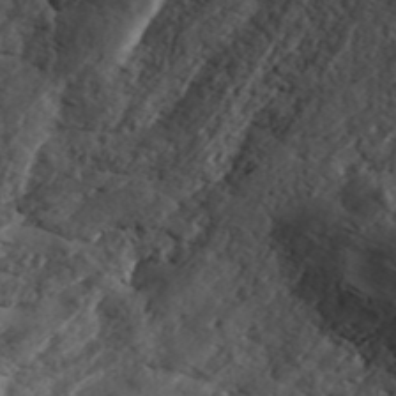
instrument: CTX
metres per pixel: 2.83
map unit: ANa
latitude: 43.9339
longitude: 47.3131
